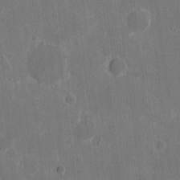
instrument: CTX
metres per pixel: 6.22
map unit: eHh
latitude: 6.6301
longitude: -67.0836
